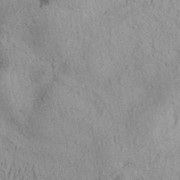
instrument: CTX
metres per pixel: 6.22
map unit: Aa
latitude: 31.1404
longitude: -136.5168
